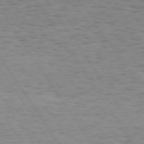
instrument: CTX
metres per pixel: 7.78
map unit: Hpe
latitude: 73.5938
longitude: -132.2334
